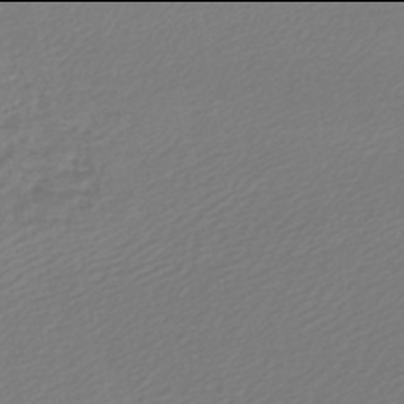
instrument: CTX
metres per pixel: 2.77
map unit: lHb
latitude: -46.0094
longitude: 60.1228
